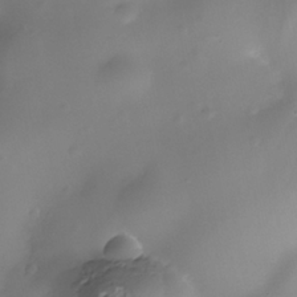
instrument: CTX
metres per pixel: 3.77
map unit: Nhe
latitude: -36.0850
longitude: -130.8191
